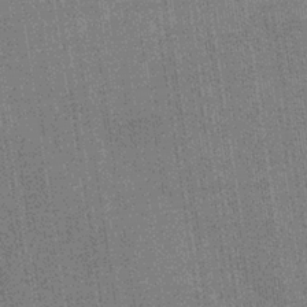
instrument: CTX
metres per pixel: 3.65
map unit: eHb
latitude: -34.2550
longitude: 80.2362
